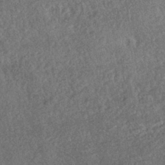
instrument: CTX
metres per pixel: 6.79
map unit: HNhu
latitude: -43.1242
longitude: 100.0849
